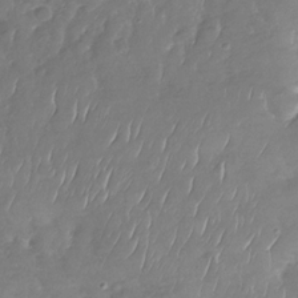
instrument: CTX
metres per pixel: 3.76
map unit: Nhu
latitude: -30.0094
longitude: -59.8961
